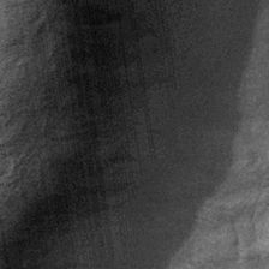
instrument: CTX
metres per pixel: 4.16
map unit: lHb
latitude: -36.7274
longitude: 67.0865
